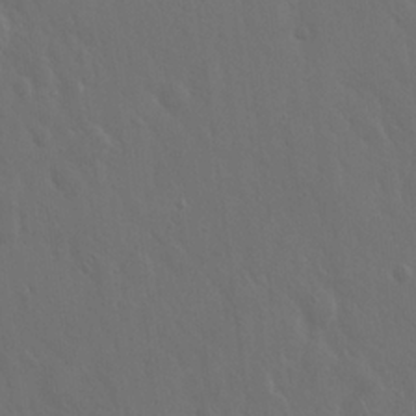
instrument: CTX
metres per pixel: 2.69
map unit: Hto
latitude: 19.3670
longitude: -56.5167
